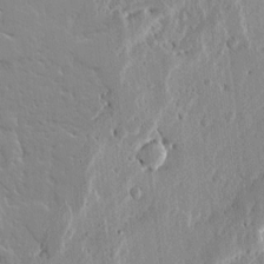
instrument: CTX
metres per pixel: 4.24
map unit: Ave
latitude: 13.7072
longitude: -139.0080
